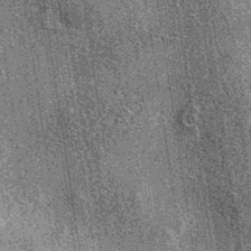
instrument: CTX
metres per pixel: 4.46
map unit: eAb
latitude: 38.3089
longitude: 107.3321
